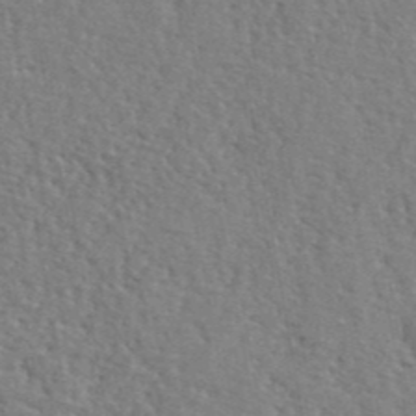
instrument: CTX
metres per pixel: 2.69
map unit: lHvf
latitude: 42.2334
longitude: -87.8205
